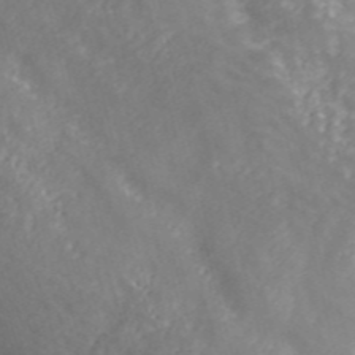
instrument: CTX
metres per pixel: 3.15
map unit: ANa
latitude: 40.6868
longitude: 34.4251
